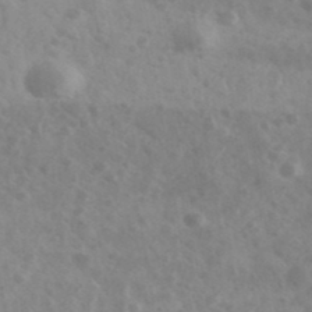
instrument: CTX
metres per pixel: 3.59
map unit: Ave
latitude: 39.2726
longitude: -106.8002
